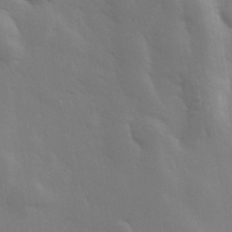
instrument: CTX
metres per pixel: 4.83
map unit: Hve
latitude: 33.1781
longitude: 149.9745
